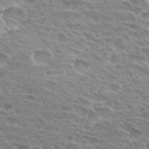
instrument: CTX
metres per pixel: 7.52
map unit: Hto
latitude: 30.3090
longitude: -42.3089
